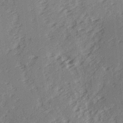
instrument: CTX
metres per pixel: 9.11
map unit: Ave
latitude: 15.0837
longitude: -104.0255
